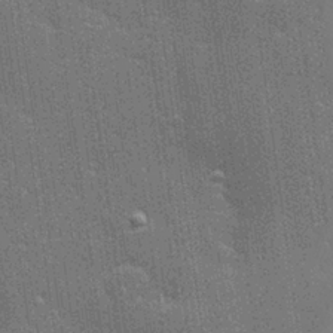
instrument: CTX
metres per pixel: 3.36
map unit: Hve
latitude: 28.1955
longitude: -92.8380
